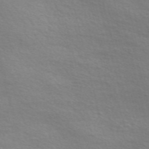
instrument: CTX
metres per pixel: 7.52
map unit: Nve
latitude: -57.0675
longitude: 60.0661
